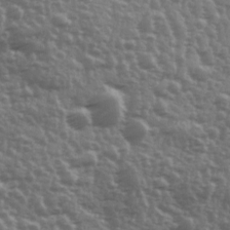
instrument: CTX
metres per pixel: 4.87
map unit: Ave
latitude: 12.1011
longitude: -103.5749
